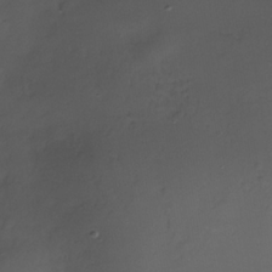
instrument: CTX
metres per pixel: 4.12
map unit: Nhe
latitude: -35.8044
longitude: -117.8206
